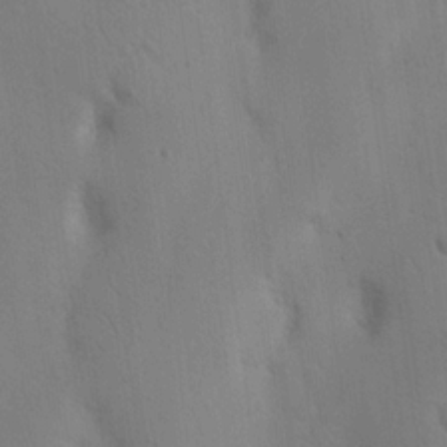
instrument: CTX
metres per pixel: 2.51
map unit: Nhu
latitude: 16.5735
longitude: -78.1389
